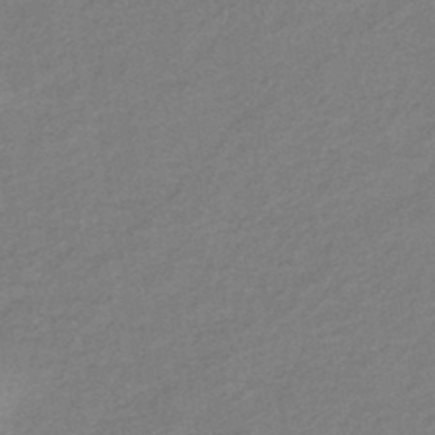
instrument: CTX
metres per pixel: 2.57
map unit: eHb
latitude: -41.4832
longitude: 83.5777
